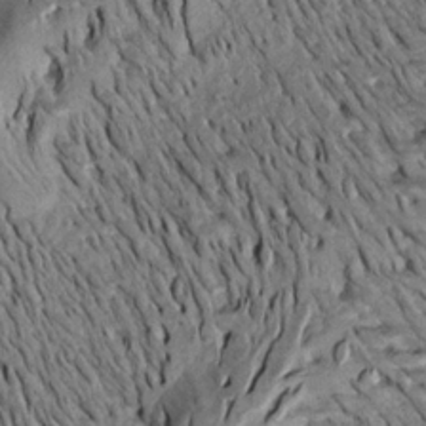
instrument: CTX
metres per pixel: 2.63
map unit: Aa
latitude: 18.3278
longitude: -145.2726
